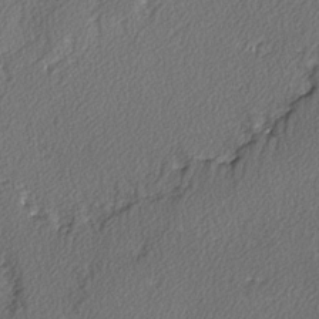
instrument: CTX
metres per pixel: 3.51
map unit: lAvf
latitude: -3.5399
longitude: -108.0633
